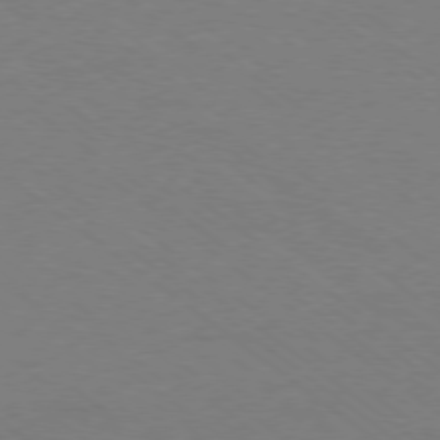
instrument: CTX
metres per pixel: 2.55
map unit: Ap
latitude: -78.4440
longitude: -75.8772
